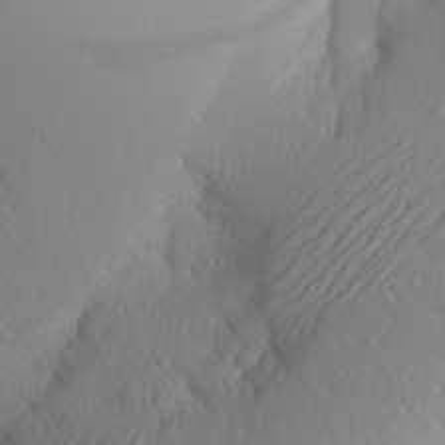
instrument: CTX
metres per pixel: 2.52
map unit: Aa
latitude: 24.6490
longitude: -146.1200
